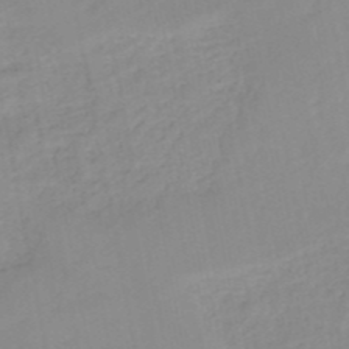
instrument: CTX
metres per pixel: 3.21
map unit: HNb
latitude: -51.5399
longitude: -50.3089
